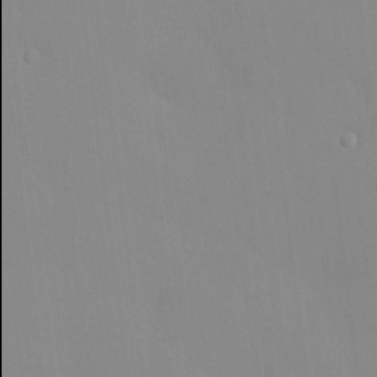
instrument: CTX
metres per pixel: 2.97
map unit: HNhu
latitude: 6.4979
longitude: 2.0094
